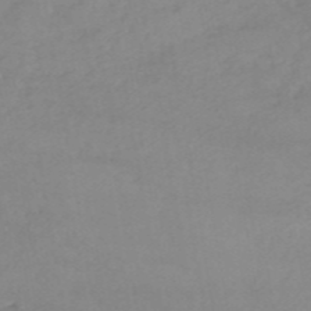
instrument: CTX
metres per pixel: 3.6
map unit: HNb
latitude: -54.4251
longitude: -34.4601
